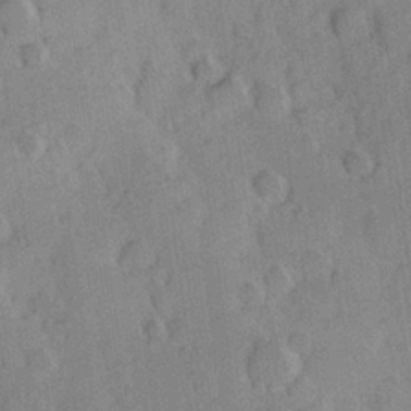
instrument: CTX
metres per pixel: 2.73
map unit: Hve
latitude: 23.7450
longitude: 147.5588
